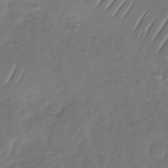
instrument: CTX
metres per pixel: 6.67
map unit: Nhu
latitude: -30.5573
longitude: -59.3293
